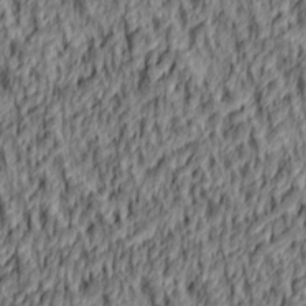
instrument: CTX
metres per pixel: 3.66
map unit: lAa
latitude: 4.7246
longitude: -114.9513
